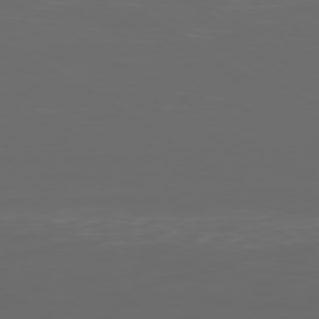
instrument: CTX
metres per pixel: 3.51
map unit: Ap
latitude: -79.2187
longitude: -74.6491
